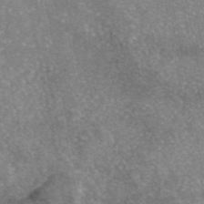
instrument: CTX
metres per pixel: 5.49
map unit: eAb
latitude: 46.0633
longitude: 104.9541
